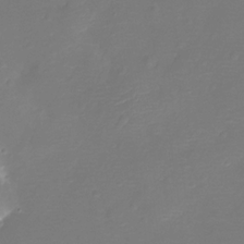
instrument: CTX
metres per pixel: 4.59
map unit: Ht
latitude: -11.3699
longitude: -23.3293
